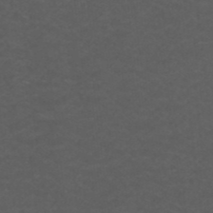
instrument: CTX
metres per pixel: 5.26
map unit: ANa
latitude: 39.4804
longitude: 23.8800
